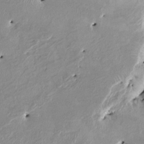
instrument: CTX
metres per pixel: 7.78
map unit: HNhu
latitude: 3.4048
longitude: -4.7624
